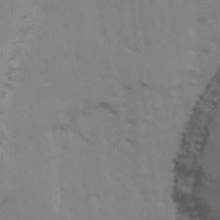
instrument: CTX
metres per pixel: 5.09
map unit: Ave
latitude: 14.1767
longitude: -102.8380
